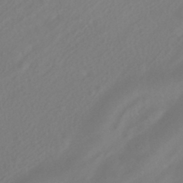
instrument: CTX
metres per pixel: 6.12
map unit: HNhu
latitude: -41.5777
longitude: 106.5385
